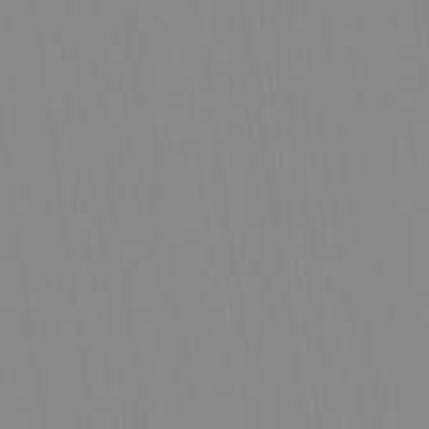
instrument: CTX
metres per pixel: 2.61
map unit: Aa
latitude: 32.4601
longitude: -142.6302
